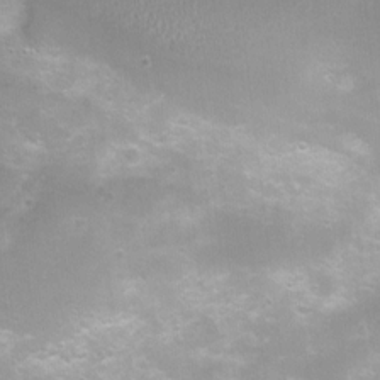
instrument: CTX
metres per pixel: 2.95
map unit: Ht
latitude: 5.0080
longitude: -20.8569
